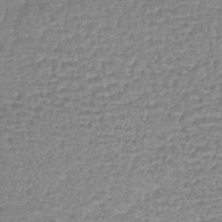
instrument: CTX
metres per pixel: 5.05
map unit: lHb
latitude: -41.3321
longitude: 66.8408
